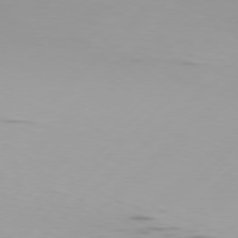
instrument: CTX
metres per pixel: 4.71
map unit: Hpe
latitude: 77.4426
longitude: -138.3278
